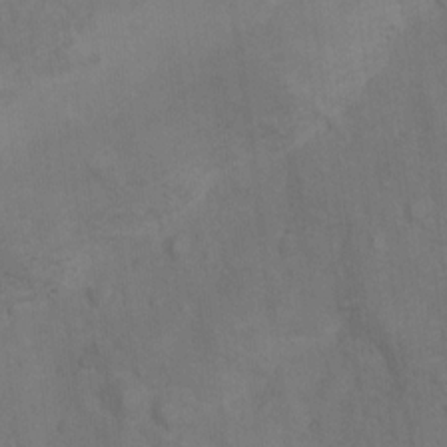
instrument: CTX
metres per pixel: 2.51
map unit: Ht
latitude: 5.1403
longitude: -37.3104
